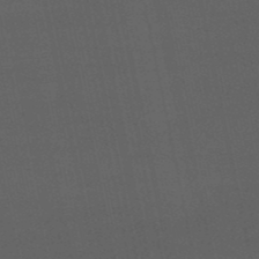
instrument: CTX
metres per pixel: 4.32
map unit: eHb
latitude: -50.5007
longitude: 72.5762
